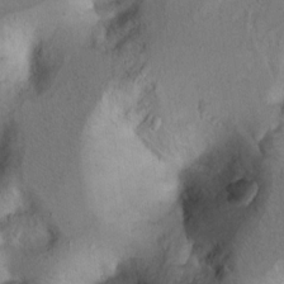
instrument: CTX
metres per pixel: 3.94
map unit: Ht
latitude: 9.5560
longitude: -31.8395
